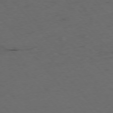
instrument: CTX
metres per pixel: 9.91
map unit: Ap
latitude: -76.0850
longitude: -91.1025
